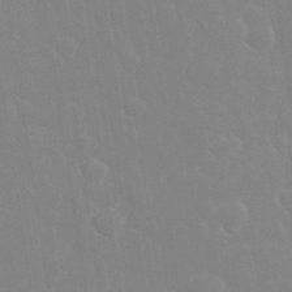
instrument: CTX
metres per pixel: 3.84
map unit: eHh
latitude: 32.5924
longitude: -60.1766
